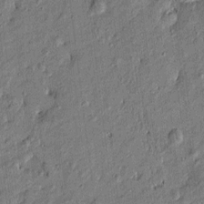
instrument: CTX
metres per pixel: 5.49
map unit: Htu
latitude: -7.5777
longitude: 177.6155
